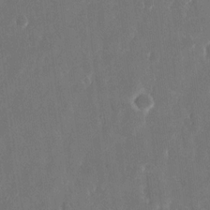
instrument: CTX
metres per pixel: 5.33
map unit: eHh
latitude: 15.5183
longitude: -72.8947
